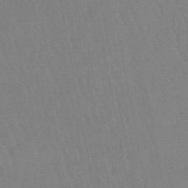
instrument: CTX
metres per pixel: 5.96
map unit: eHb
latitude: -46.4062
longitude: 80.2551
